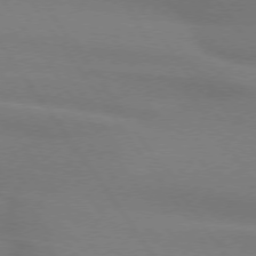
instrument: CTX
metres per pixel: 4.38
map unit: lApd
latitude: 74.2334
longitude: -63.3671
